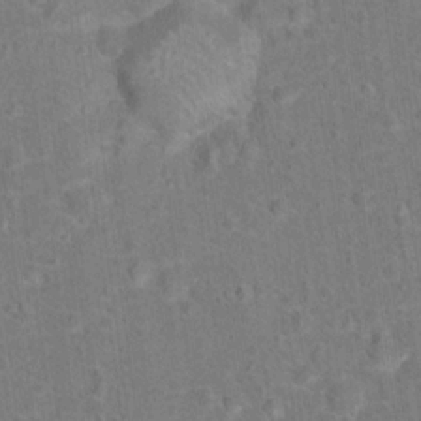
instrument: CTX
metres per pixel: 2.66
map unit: Hto
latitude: 15.6505
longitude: -41.7638
